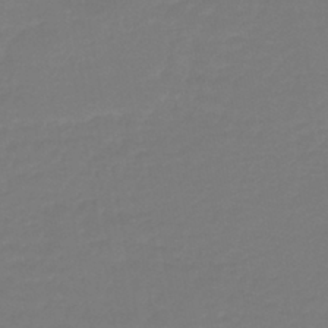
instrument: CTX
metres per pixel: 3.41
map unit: lHb
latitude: -42.8030
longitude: 63.7288
